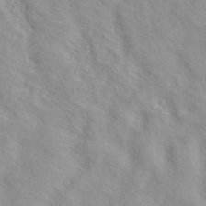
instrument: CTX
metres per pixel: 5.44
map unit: ANa
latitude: 40.8946
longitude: 28.8219
